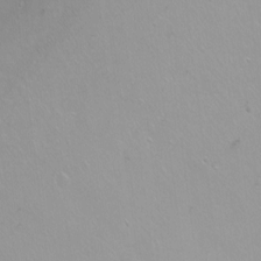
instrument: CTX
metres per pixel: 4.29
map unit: Ht
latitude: -6.6896
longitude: -33.8583
